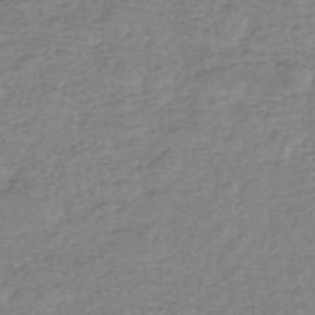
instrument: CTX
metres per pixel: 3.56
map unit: eHh
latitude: -45.9178
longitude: -29.4426
